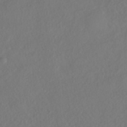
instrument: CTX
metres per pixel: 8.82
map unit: HNhu
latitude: -41.4643
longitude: 108.0283
